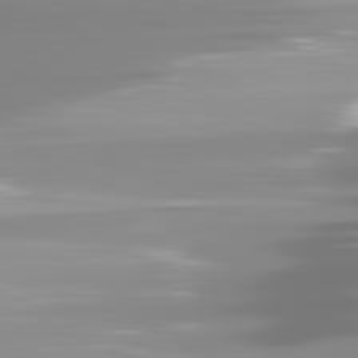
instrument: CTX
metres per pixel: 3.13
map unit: lApd
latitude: 81.8583
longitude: -138.9325
